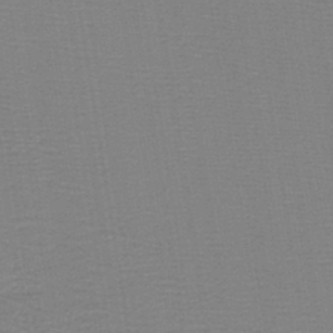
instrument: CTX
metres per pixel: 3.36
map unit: lHb
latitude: -41.2187
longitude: 53.1242
